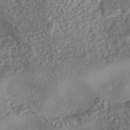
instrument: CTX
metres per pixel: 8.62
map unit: eHh
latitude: -43.0108
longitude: 121.0108
